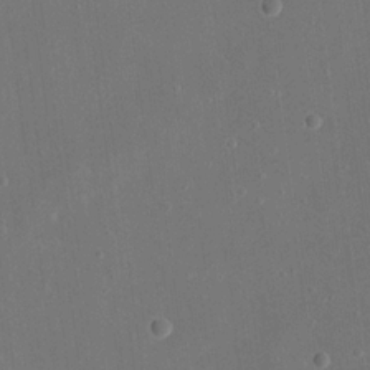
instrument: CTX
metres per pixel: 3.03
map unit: eHh
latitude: 17.9528
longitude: -70.4034
